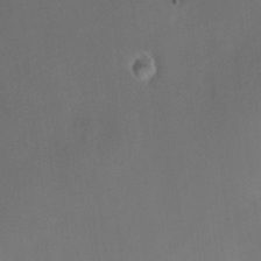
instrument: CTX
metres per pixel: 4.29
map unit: HNhu
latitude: 6.1200
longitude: 10.4629
